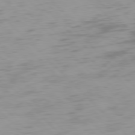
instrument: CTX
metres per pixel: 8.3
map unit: Hpe
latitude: 77.5182
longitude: -169.2915
